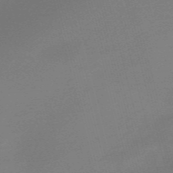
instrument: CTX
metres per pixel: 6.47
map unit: Nve
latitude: -57.1431
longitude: 63.1620
